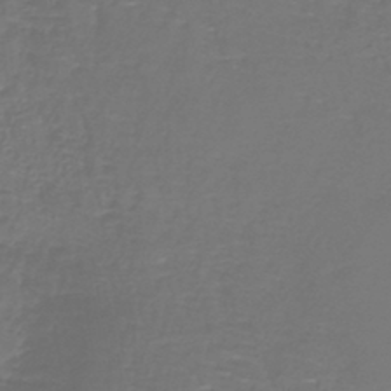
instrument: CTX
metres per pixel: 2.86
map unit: lHb
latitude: -40.8786
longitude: 58.3495
